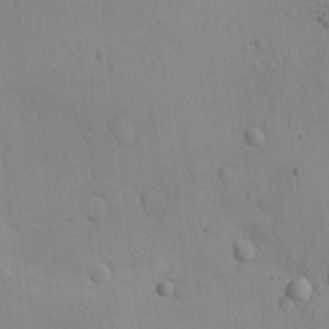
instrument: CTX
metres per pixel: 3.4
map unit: eHh
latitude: -9.4454
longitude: -67.0269
